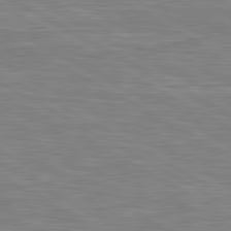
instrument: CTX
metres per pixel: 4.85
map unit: lApd
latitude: 80.7057
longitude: 173.8989
